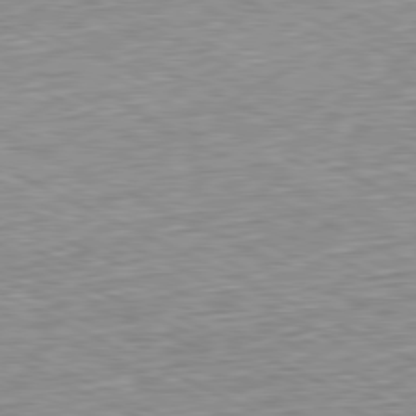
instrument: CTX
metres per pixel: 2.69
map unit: Hpe
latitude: -81.1998
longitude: 10.5763
